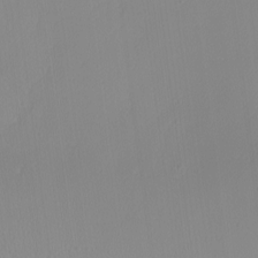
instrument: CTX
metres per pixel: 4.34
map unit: Nhu
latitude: -0.2929
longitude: -78.7435
